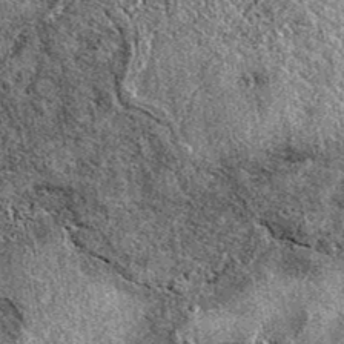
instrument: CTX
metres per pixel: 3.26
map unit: eAb
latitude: 38.4034
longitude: 110.8597
